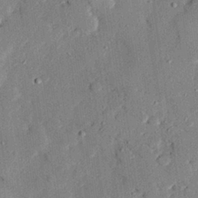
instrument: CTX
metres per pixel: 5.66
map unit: eHh
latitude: 28.0822
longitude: -82.2333
